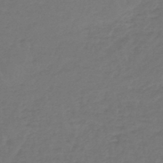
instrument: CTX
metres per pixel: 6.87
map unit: lHb
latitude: -45.5588
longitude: 68.8408
